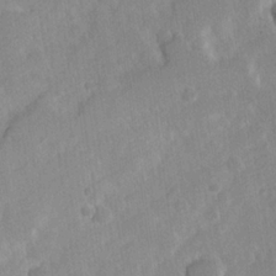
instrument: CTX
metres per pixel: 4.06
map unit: Hve
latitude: 24.1388
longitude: 144.4629
